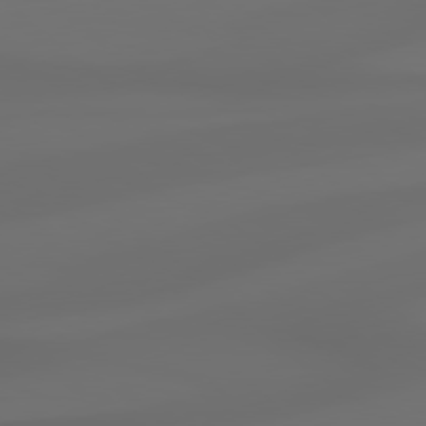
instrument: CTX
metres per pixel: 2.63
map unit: Hpe
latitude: 78.9325
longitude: -135.2159
